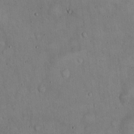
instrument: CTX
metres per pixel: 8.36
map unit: Hto
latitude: 15.2915
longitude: -60.3656
